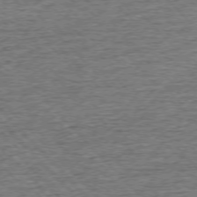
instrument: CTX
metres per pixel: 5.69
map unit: Ap
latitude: -76.0850
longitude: -92.3467
